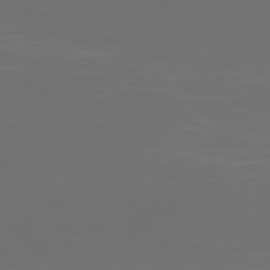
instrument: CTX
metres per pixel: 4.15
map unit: Hpe
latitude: 74.5357
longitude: -124.9324
